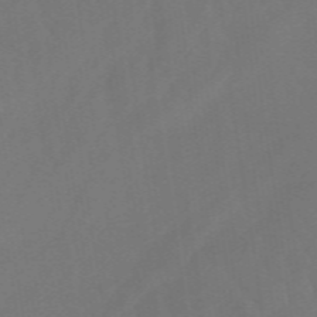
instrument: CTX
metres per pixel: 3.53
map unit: eHb
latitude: -49.4833
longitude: 83.8989
